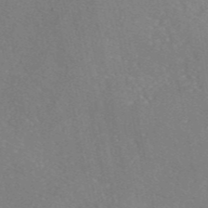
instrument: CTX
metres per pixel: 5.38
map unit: eAb
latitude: 46.3279
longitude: 110.9541
